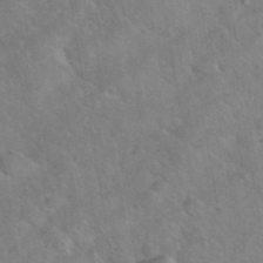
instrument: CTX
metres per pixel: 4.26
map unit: eHh
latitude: 37.8206
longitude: -65.3104
